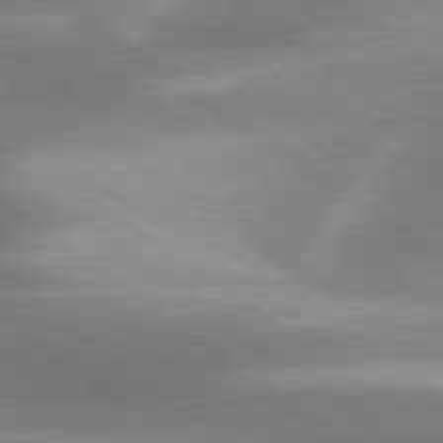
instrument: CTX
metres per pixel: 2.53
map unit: lApd
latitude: 80.2333
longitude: -119.7071
